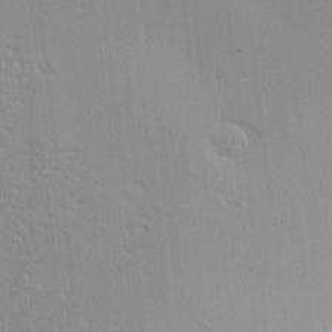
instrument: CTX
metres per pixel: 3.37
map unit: Nve
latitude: -9.1242
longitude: 174.3117
